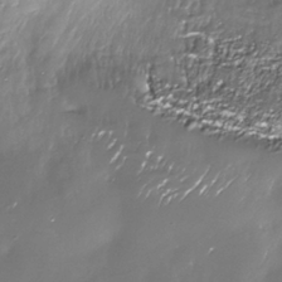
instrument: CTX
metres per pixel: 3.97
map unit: Nhe
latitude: -35.3132
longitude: -92.4034
